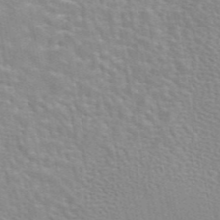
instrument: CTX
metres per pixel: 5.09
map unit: eAb
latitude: 44.1578
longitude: 107.8234
